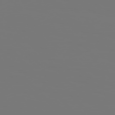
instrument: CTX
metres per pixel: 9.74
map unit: Hpe
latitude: 76.6490
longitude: -136.5357
